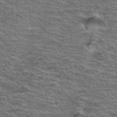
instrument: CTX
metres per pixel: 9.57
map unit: Hto
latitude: 37.3671
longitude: -43.6505
